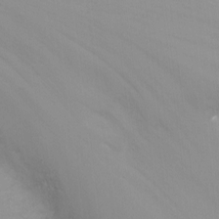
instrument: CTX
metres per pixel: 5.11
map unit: Nhu
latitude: -13.8234
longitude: -71.2726
